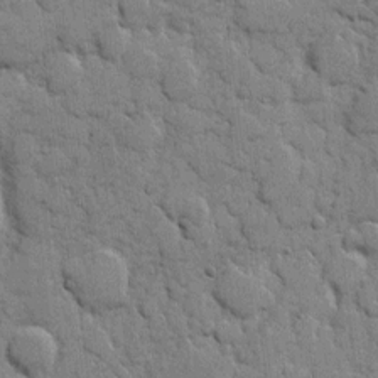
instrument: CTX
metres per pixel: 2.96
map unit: eHh
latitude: 8.0444
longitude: -65.2915
